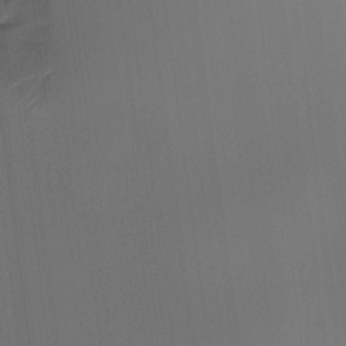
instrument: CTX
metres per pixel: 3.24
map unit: Ht
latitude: -15.4455
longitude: -41.9339
